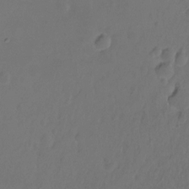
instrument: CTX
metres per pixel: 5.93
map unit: Hto
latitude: -12.1039
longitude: -39.6316
